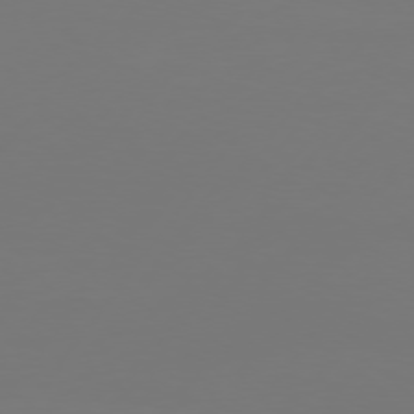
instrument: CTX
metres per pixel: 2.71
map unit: Hpe
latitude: 74.7435
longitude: -129.8961
